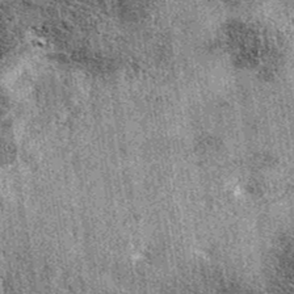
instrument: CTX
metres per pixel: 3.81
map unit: eAb
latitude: 38.7246
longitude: 105.6910
